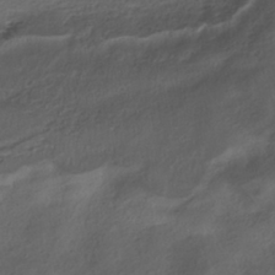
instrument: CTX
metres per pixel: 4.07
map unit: HNhu
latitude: -39.5021
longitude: 97.7856
